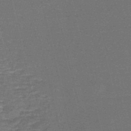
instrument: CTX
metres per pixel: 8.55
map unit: lHb
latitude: -43.9745
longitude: 55.7856
